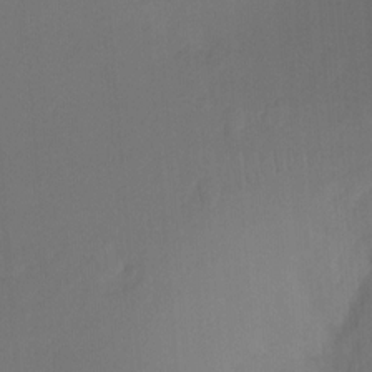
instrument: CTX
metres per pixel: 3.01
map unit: Ht
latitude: -9.3321
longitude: -37.2348
